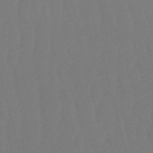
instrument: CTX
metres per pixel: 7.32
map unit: eHb
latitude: -50.8030
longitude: 75.7100
